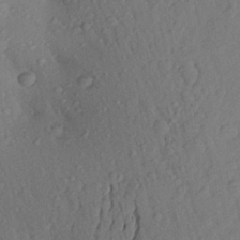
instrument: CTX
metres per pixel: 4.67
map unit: Aa
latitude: 25.2348
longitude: -147.8584
